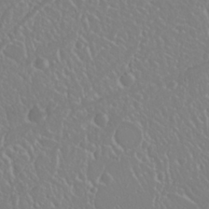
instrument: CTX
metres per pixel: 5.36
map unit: Nhu
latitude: 25.3670
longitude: -58.9325
